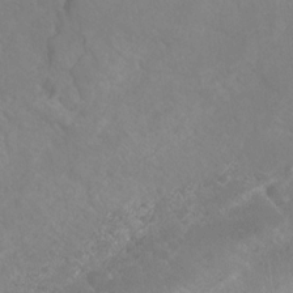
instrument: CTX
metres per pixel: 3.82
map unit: Hto
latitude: -3.2753
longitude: -34.4223
